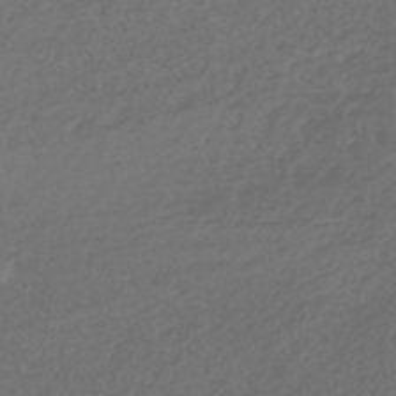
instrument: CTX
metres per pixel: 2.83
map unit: lHb
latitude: -43.9556
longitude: 71.4832
